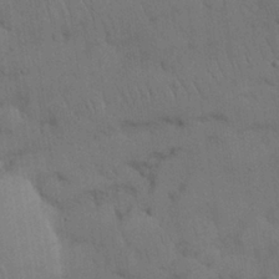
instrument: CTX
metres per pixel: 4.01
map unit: Nhu
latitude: 26.8569
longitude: -69.5560
